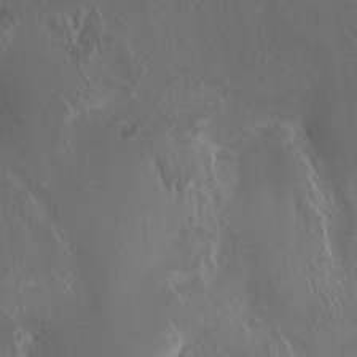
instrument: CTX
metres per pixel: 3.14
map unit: HNhu
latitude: 2.1578
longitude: 6.7274
